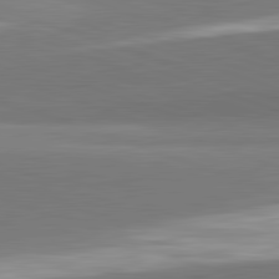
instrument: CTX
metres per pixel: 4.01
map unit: lApd
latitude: 82.4034
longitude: 152.0472
